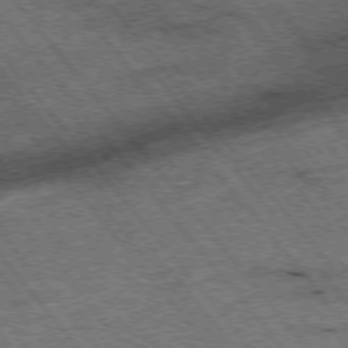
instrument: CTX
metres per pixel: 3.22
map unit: Hpe
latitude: -75.9178
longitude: -20.3845
